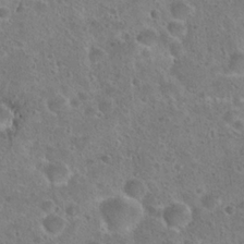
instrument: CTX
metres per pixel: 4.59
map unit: Hto
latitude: 23.0080
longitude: -49.3482
